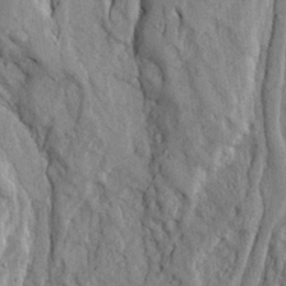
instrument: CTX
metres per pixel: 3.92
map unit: Ave
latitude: 23.4993
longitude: -133.7639
